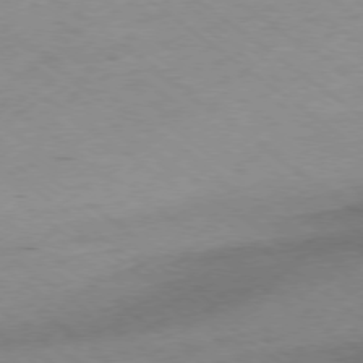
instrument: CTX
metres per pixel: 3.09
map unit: Ap
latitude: -77.5021
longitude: -71.9906
